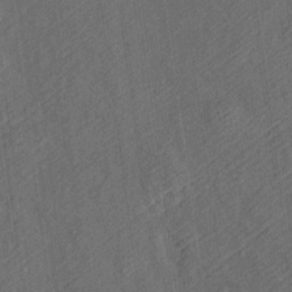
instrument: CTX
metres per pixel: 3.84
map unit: Htu
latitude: -7.4643
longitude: 155.9556
